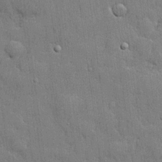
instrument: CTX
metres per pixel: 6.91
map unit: lHvf
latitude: 21.8773
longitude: 142.8974
